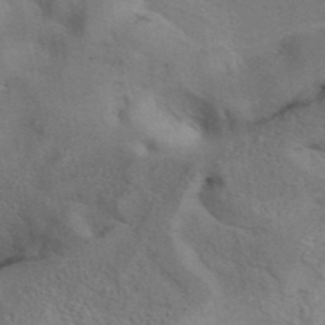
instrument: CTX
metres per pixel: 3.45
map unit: eAb
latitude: 41.7071
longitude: 108.0850
